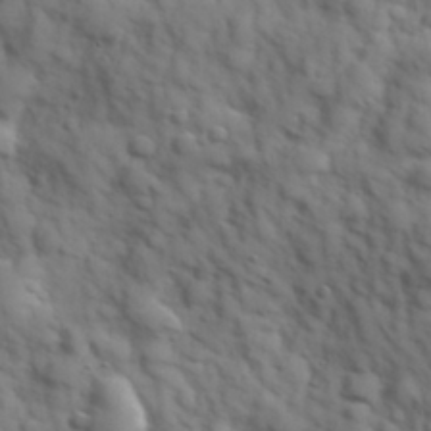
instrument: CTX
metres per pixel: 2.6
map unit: Hve
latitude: 32.1200
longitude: 150.7274
